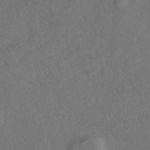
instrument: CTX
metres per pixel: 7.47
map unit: eAb
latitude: 42.7435
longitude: 108.8030
